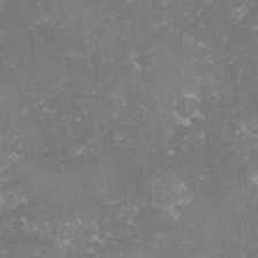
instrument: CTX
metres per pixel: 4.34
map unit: lHvf
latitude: -14.3873
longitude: -98.9891
